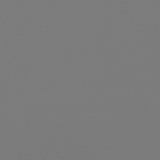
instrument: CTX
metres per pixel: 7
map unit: lHb
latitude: -47.8422
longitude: 64.7463
